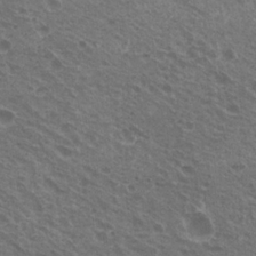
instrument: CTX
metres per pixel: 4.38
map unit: Nhu
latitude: 21.4994
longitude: -30.8758
